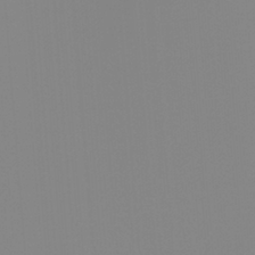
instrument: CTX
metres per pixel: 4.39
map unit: Ht
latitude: -13.3888
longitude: -51.1025
